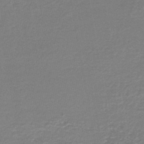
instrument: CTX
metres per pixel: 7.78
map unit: HNb
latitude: -46.6329
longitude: 52.4251
